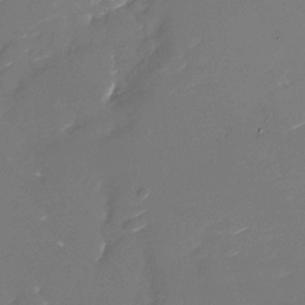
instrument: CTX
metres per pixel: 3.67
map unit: Nhu
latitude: -27.0675
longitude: -73.7639
